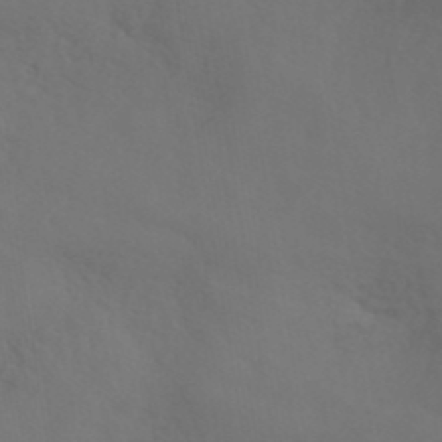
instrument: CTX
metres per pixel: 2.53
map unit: ANa
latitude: 39.7638
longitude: 20.5007
